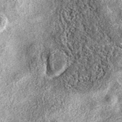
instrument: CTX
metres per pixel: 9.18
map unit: eAb
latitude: 38.2333
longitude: 106.4251
